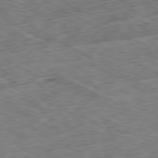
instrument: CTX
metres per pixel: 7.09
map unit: Ap
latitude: -80.4629
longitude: -73.1970
